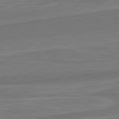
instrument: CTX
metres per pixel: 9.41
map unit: lApd
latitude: 82.2333
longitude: 142.4251
